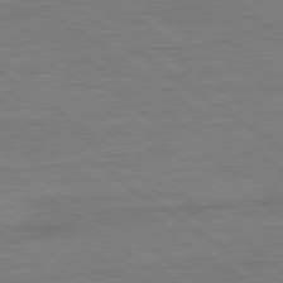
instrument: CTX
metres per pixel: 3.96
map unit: Ap
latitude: -80.2740
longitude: -80.5924
